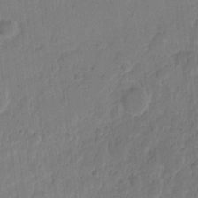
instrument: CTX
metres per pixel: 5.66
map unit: eHh
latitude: 9.1025
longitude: -65.3671
